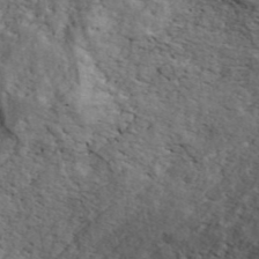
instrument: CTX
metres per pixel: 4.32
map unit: ANa
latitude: 43.5182
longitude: 47.6722
